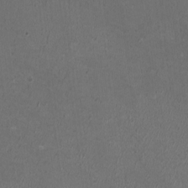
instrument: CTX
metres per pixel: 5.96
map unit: HNhu
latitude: 0.2144
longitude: -0.6112
